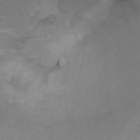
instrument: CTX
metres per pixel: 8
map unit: Ht
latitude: 10.5357
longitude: -33.1403
